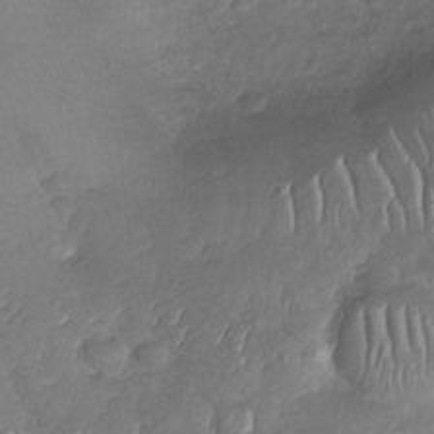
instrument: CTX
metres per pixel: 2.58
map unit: Nhu
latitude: -30.2739
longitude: -60.0822
